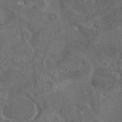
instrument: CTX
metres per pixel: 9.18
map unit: eAb
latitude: 43.8206
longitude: 110.8785
